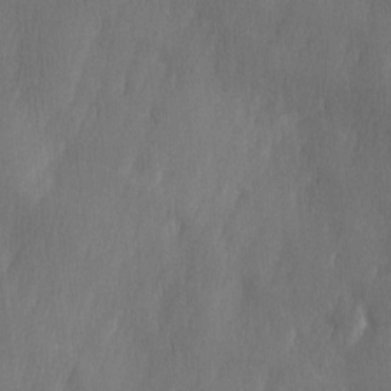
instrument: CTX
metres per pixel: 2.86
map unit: Ave
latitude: 10.1767
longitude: -105.7450
